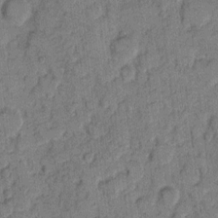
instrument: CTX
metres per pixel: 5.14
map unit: eHh
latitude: 7.8772
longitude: -64.3089
